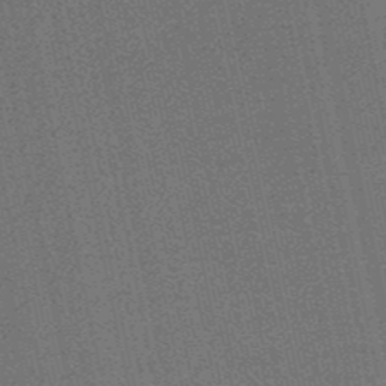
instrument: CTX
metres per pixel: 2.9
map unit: lHb
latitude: -50.5952
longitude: 79.7477
